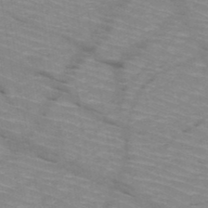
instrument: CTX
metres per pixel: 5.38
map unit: HNb
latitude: -47.4454
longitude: -45.2348
